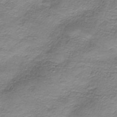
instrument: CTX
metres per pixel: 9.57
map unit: HNhu
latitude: -40.8408
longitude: 109.2754
